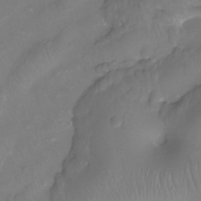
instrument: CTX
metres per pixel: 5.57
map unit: Htu
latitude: -13.8422
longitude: -47.0081
